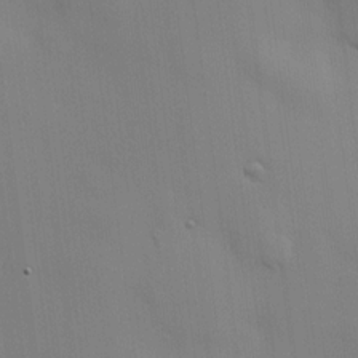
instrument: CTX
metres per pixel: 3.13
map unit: HNhu
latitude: 13.5371
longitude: 11.5399
